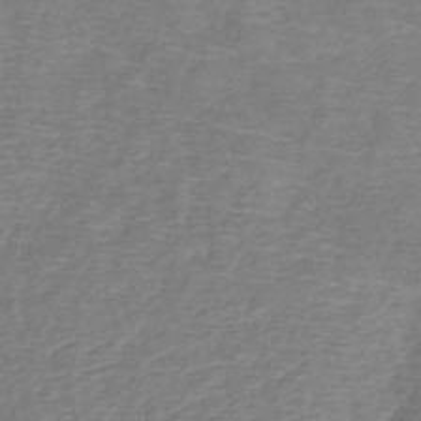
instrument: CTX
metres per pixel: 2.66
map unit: lHb
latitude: -41.7666
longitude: 78.7463
